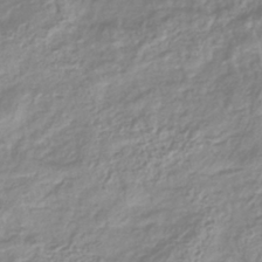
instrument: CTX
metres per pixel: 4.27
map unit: lHb
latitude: -40.3873
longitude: 71.4643
